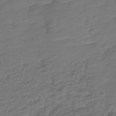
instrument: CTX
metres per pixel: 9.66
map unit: Hve
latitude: -28.2173
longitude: 91.5210
